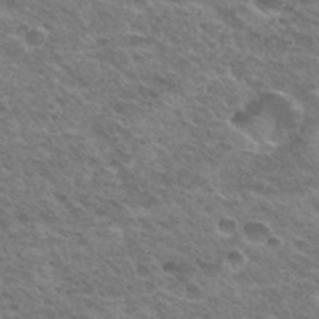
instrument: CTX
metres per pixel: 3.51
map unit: Hto
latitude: 33.3293
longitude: -48.9892
